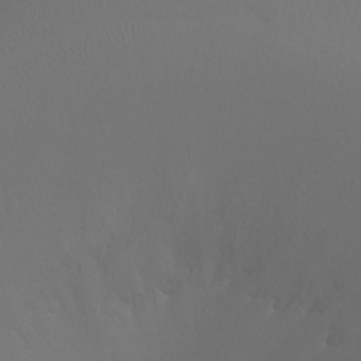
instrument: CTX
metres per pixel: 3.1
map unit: Ht
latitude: -10.0850
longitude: -46.2145
